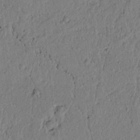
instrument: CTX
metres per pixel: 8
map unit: lAvf
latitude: 4.4412
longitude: 165.2943
